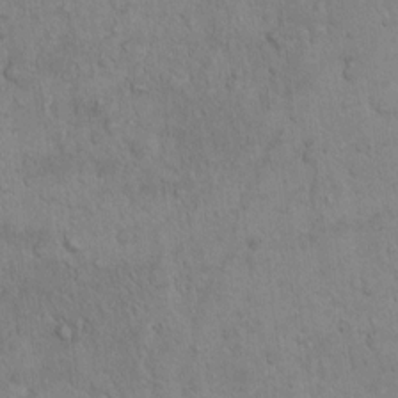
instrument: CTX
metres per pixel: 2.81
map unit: Hto
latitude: 12.8002
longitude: -56.0633
